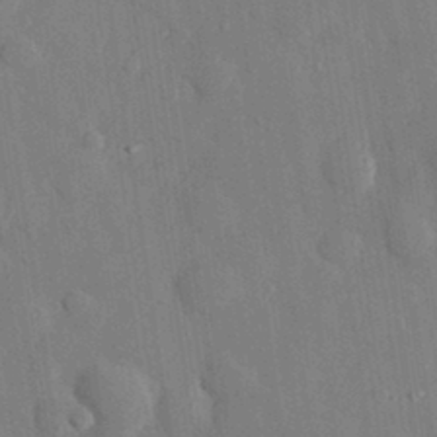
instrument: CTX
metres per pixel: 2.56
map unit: eHh
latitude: 28.7624
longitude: -80.2333
